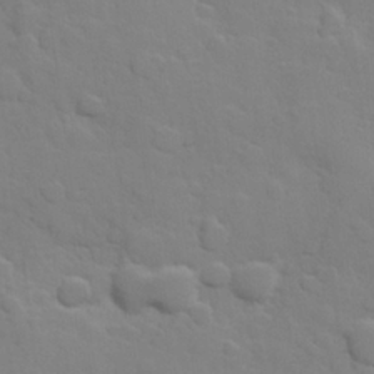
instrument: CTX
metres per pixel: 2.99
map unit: Hve
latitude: 24.4978
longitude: 148.5385
